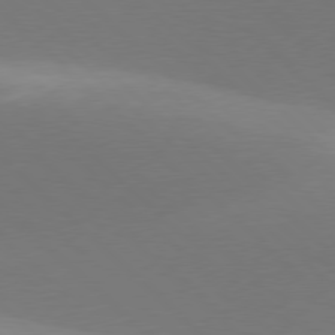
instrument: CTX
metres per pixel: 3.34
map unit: lApd
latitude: 77.6505
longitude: -51.3670
